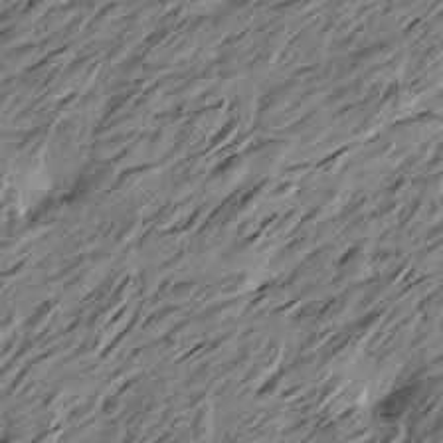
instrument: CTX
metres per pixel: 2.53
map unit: Htu
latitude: -5.3887
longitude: -178.6302
